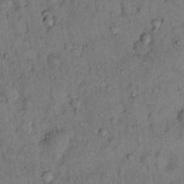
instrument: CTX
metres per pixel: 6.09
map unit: Hto
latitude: 12.7813
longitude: -59.0081
